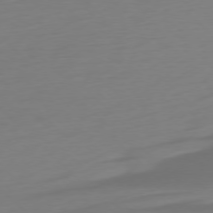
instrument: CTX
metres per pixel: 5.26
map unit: Ap
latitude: -77.2754
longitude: -67.9150
